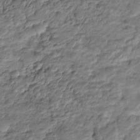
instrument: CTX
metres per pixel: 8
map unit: HNhu
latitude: -21.3509
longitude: 84.6896
